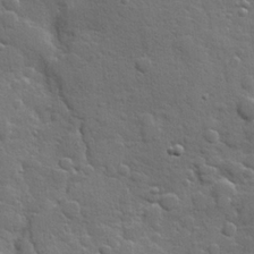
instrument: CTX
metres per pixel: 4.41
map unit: Hve
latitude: 25.1025
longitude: 148.8597
